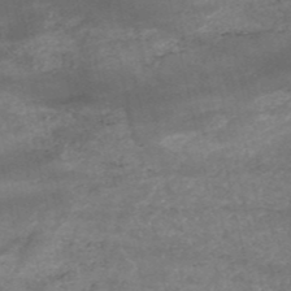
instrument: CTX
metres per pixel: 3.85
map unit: HNb
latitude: -52.4818
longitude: -38.9136
